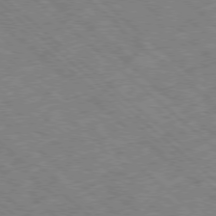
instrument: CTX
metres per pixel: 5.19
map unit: Ap
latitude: -78.6707
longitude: -49.6694
